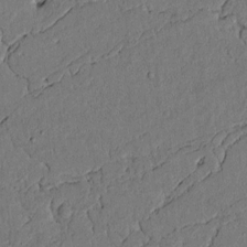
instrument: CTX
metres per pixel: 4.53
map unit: lAvf
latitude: 4.9892
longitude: 169.2753
